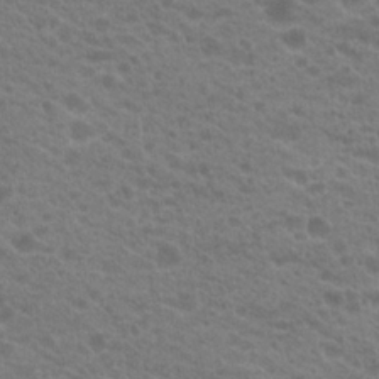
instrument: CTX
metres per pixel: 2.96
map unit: Hto
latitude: 20.8569
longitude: -38.3278
